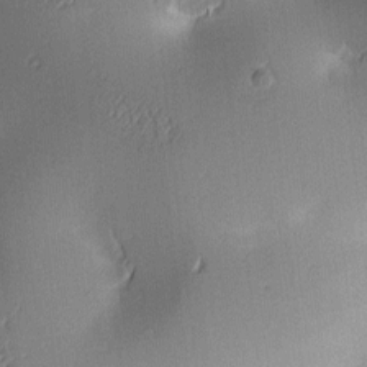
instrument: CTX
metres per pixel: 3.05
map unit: lAa
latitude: 2.8191
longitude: -116.1767
